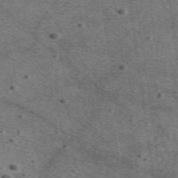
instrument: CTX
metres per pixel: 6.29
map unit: eAb
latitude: 48.1578
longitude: 115.6911
